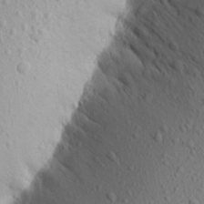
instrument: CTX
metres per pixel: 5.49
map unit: Aa
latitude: 18.8191
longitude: -148.4601
